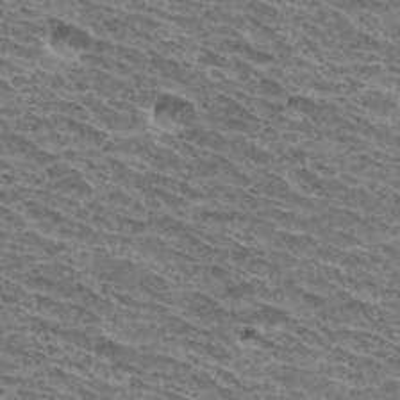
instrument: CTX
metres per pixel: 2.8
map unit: Hto
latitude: 32.6679
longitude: -40.4223
